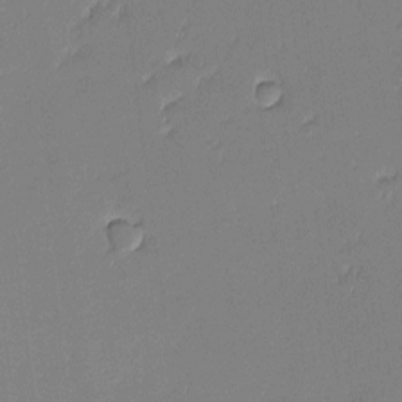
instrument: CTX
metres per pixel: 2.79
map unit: eHh
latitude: -3.2186
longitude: -82.0444
